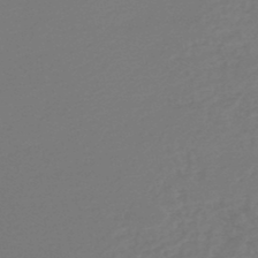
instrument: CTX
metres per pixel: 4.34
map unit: HNb
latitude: -47.3131
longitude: 57.1242
